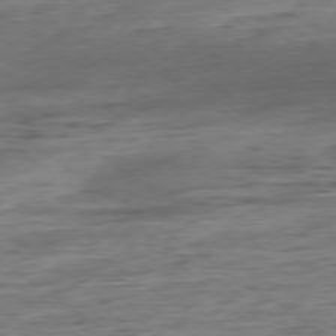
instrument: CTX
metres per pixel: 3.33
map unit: Hpe
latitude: -78.6707
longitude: -16.9703
